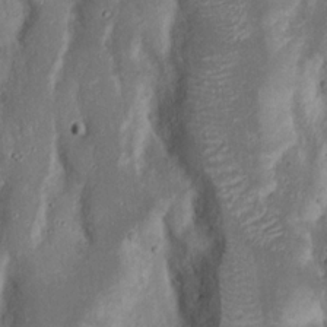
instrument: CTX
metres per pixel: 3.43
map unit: Nhu
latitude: 18.1766
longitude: -73.5938
